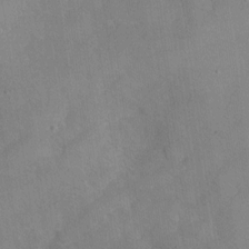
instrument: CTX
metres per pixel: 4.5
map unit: Nhu
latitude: -27.3887
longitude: -58.0255
